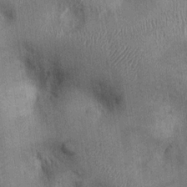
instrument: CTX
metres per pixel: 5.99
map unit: Ht
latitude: -2.4818
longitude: -13.8584
